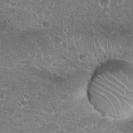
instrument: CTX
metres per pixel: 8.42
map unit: Hto
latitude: 22.0822
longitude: -41.3859
